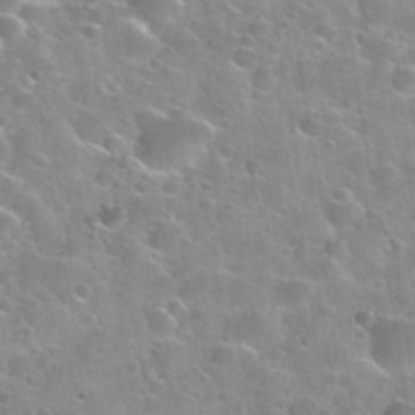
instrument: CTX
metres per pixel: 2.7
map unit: Nhu
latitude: 31.6127
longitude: -53.7450
